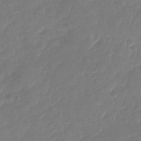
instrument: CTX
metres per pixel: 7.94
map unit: Nhu
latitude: -28.2740
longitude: -60.9891
